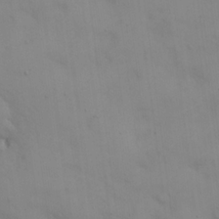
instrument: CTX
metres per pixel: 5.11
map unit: eHh
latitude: 21.5371
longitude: -61.7260
